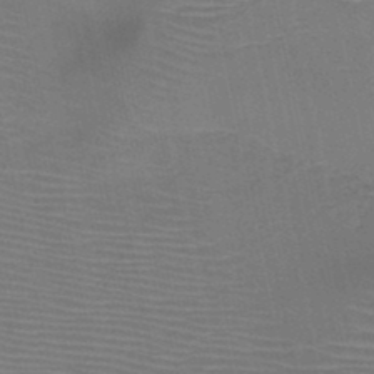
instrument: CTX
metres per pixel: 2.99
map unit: HNb
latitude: -46.6329
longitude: -41.5182
